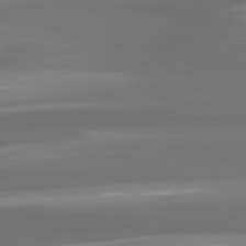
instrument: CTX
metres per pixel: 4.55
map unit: lApd
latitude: 80.6868
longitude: -139.7639
